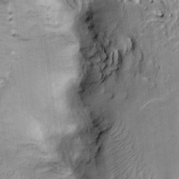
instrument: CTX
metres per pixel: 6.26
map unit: Htu
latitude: -2.1794
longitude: 148.9164
